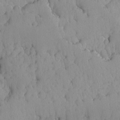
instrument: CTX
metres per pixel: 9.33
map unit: Ave
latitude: -8.8219
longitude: -116.7057
